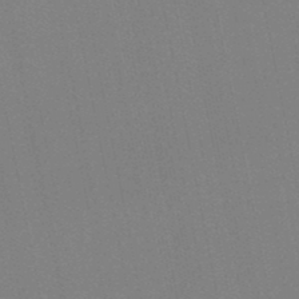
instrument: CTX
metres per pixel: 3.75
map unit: HNb
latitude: -45.5777
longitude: 55.8611
